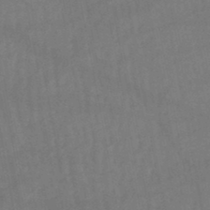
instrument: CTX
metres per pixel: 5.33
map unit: lHb
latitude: -47.1242
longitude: 62.1039
